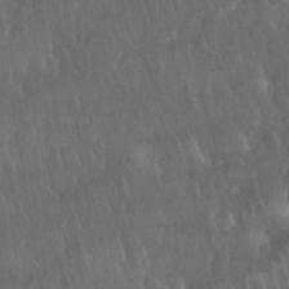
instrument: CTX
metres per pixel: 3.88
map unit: Nhu
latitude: 28.3278
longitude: -65.1214
